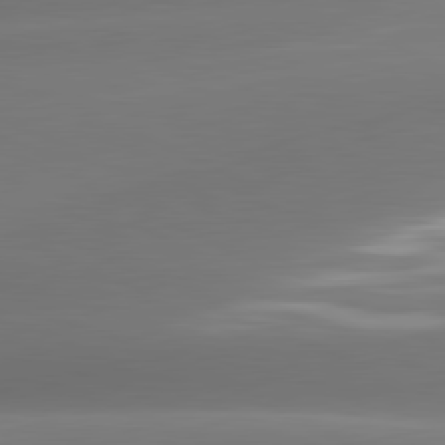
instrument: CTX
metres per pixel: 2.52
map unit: lApd
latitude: 81.3671
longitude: -160.0255
